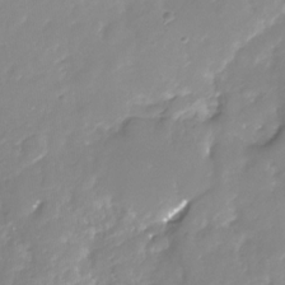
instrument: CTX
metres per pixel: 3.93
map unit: Nhu
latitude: -29.5966
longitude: -77.9528
